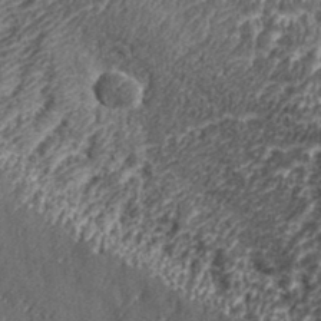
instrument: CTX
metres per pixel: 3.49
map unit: eHh
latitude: 35.7071
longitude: -137.6883
